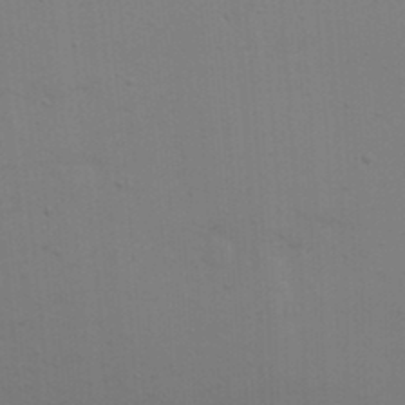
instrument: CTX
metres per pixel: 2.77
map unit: Nhu
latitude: 21.0081
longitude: -72.8569
